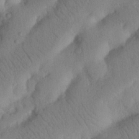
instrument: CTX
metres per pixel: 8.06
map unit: Nhu
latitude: 21.1214
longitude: -74.3656
